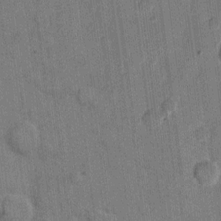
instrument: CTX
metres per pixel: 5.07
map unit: eHh
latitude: 10.5357
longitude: -66.1011
